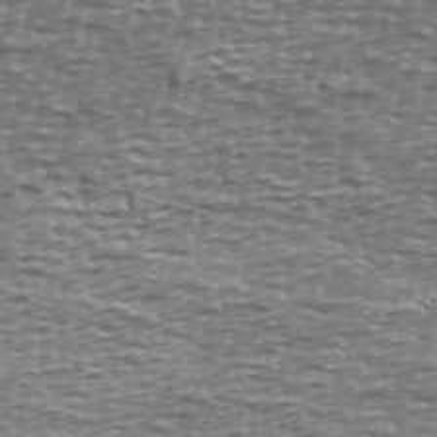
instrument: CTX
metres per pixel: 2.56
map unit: Ave
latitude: 40.2900
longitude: -112.6868
